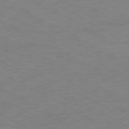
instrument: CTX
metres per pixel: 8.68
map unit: Ap
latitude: -77.0864
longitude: -75.4804
